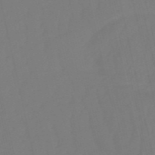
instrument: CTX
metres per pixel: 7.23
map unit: eHb
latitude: -50.6707
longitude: 76.7841
